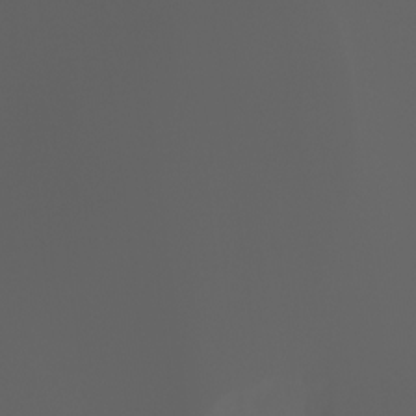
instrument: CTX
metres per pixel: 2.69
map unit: Ht
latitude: -3.6343
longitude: -61.0269
